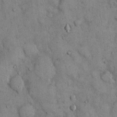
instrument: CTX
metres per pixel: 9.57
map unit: Hto
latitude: 13.1214
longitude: -60.2522
